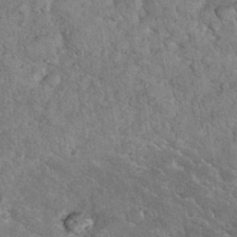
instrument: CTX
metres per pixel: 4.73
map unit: eHh
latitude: 34.3089
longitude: -65.9717
